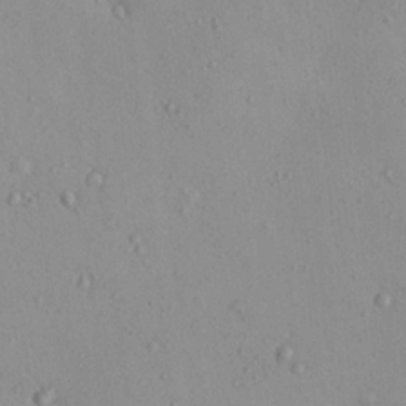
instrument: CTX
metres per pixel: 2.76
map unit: eHh
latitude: -0.1795
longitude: 17.8801
